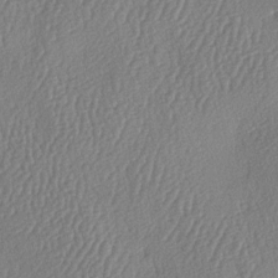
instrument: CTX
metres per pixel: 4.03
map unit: lAa
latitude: -8.4818
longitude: -128.9702
